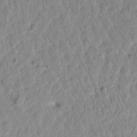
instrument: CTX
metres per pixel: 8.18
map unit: Htu
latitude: 1.8772
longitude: -179.7261
